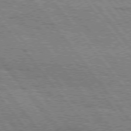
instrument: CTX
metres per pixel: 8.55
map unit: Hpe
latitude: 75.1970
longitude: -153.1592
